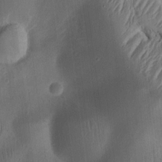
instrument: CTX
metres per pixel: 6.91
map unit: Ht
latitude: 10.8380
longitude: -74.9703
